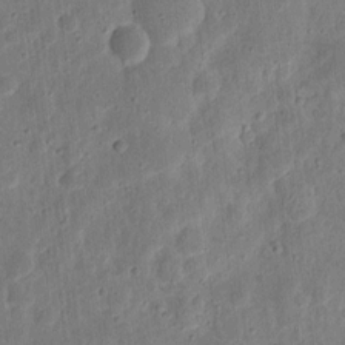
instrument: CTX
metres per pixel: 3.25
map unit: eHh
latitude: 11.0648
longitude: -73.4427
